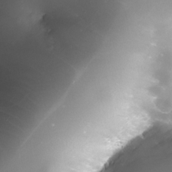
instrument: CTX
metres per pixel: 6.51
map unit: Nhe
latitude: -32.7275
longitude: -116.1200
